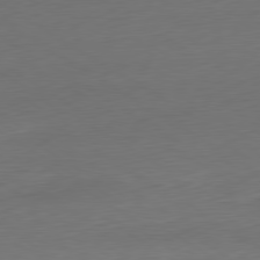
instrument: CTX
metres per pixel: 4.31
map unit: Ap
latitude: -80.4440
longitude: -68.2901
